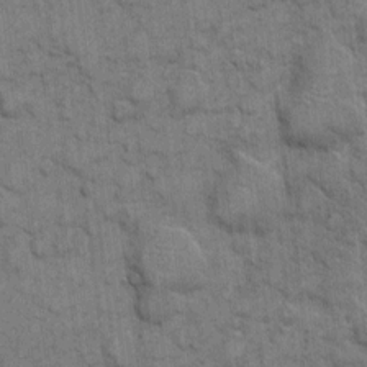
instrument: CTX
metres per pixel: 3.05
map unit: eHh
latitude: 7.2726
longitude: -64.0822
